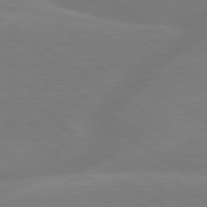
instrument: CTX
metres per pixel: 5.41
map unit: lApd
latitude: 79.3671
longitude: -149.8772
